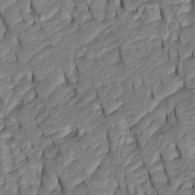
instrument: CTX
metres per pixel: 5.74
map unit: Htu
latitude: -6.5951
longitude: 154.7463
